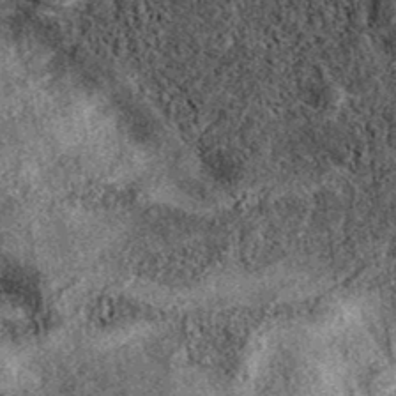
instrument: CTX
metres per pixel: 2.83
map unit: eAb
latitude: 37.8583
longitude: 109.0486
